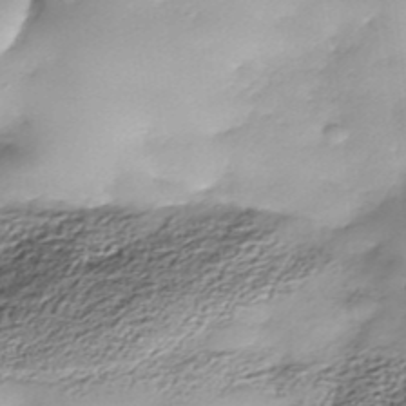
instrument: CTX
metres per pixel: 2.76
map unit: Nhe
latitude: -38.0661
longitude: -148.9514
